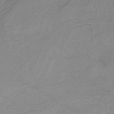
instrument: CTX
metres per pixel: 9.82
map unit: HNb
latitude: -33.7100
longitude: 53.7855
